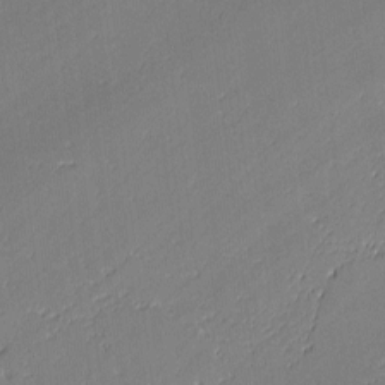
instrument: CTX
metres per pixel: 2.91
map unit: lAvf
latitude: -0.7275
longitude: -108.5545
